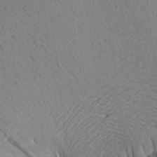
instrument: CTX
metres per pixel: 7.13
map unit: Aa
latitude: 16.8191
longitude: -144.0822
